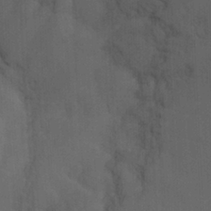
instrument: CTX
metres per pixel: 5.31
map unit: Nhu
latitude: -8.0472
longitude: -84.8191
